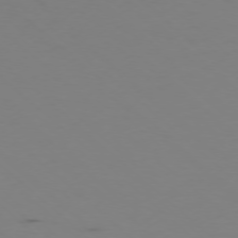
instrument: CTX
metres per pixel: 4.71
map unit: Ap
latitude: -76.5385
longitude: -67.5560
